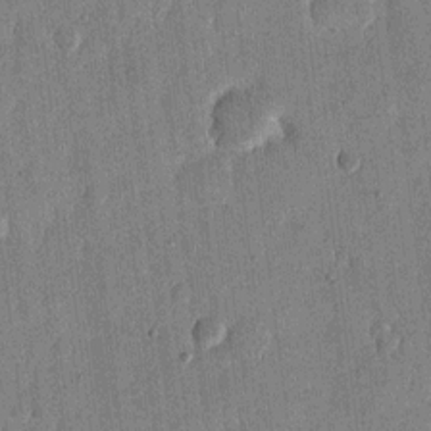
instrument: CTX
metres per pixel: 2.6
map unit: eHh
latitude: 13.2915
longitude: -68.4034
